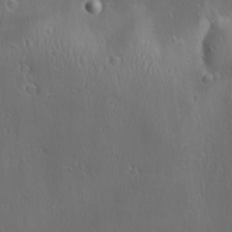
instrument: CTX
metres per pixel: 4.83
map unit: Ave
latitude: 22.3845
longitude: -136.8380
